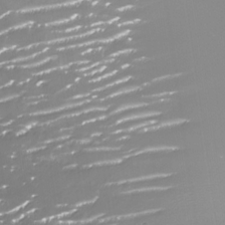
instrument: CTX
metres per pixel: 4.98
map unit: Nhu
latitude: -29.2565
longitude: -78.1011
